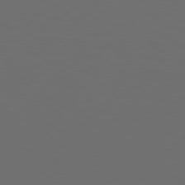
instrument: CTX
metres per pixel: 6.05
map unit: Hpe
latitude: 76.7624
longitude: -139.3104
